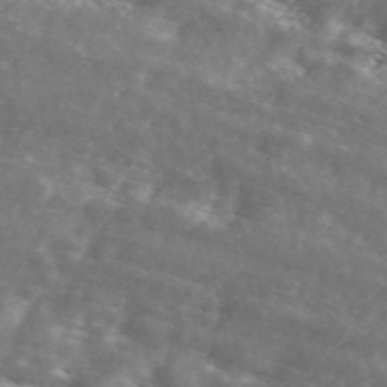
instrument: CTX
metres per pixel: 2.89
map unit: ANa
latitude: 43.8583
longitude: 47.3887
